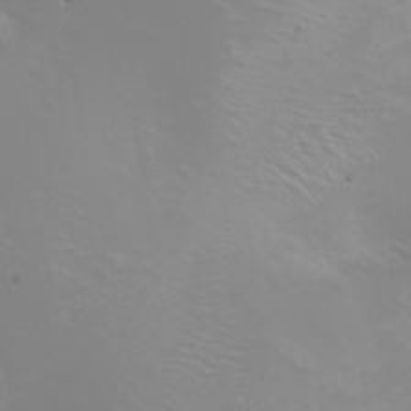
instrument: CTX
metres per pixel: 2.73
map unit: Nhu
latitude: -6.3495
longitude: -89.7828
